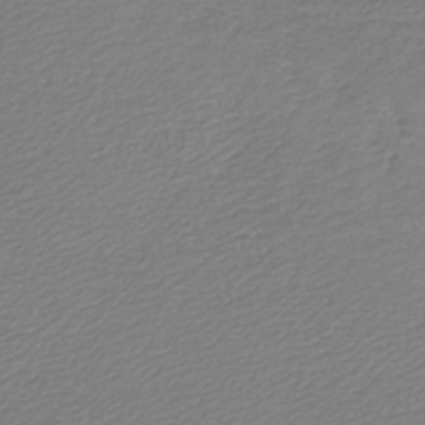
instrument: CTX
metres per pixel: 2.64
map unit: lHb
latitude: -43.3698
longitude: 70.3306
